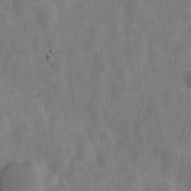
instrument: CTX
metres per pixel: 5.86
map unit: Nve
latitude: -24.4062
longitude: 107.5210
